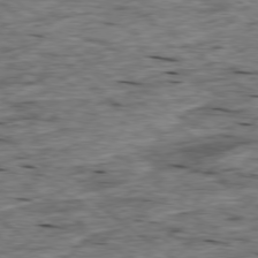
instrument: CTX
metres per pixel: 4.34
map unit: Ap
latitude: -78.9730
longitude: -88.2145
